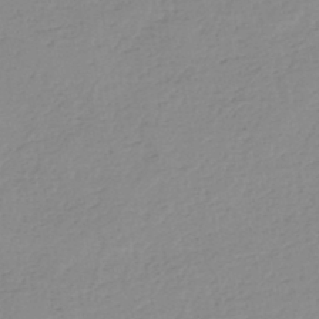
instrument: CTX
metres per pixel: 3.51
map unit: eHh
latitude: -45.4643
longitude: -28.9325
